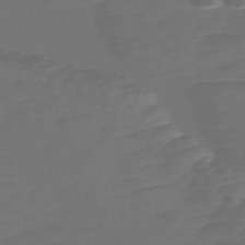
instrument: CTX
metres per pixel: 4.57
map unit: Nve
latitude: -58.5573
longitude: 56.5762
